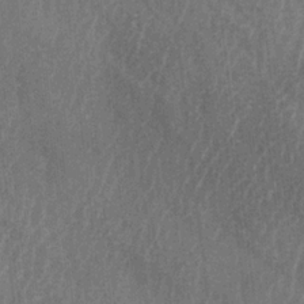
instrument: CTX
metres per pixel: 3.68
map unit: lAa
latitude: -6.8975
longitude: -129.1970
